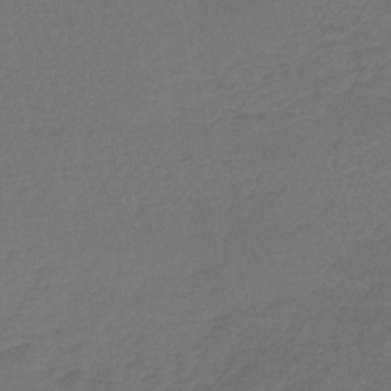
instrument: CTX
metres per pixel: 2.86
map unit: lHb
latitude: -43.4076
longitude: 65.6533
